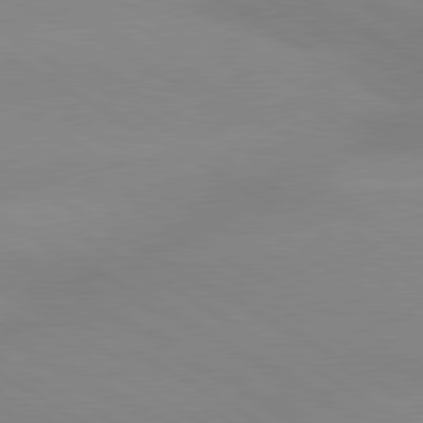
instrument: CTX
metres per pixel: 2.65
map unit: lApd
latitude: 80.2333
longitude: -146.5735
